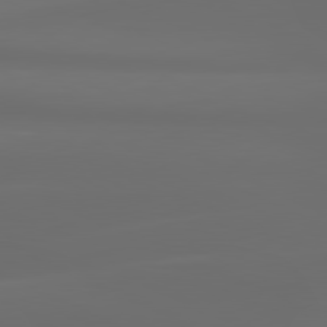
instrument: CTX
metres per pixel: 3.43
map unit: lApd
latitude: 81.0080
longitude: -137.9906
